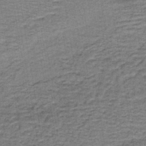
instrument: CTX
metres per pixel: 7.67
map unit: lHb
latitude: -40.6896
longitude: 55.3321
